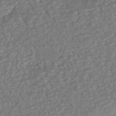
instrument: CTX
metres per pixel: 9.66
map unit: eHh
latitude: -43.3698
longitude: 120.7463
